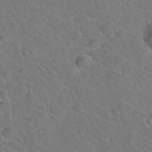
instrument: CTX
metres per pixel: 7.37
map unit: Hto
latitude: 35.8961
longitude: -48.9892
